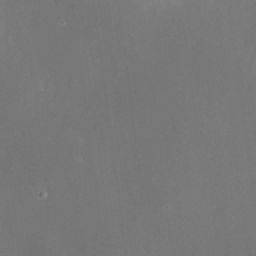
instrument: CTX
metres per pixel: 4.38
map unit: HNhu
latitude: 13.4804
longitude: 12.9542
